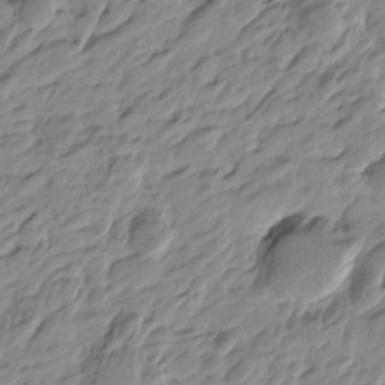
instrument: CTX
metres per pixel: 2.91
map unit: Htu
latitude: -4.3684
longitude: -178.6113
